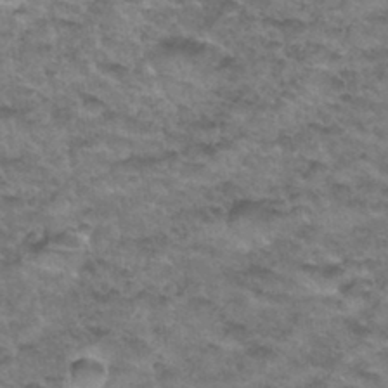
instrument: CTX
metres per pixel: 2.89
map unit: Hto
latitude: 33.7639
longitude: -48.5546
